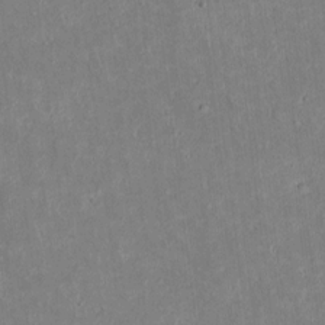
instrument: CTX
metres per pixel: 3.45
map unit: lAvf
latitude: 8.2901
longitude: 168.2172
